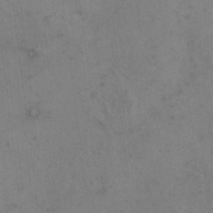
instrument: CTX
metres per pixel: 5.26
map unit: eHh
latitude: 9.8772
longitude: -63.2537
